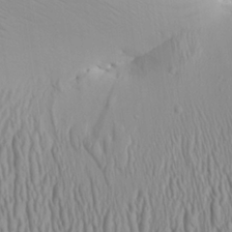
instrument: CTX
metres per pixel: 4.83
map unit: Aa
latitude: 25.8583
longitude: -135.9528
